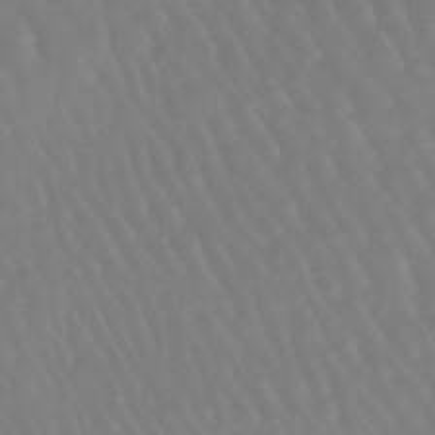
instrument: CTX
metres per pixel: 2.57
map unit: eHb
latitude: -45.8800
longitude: 79.3887
